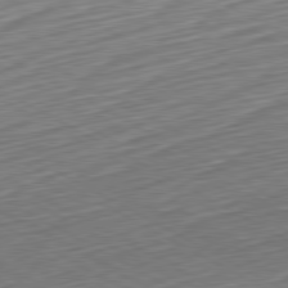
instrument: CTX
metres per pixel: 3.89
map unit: Hpe
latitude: -80.6519
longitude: 23.5966
